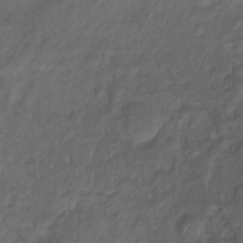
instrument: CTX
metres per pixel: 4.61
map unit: Ht
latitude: 1.4237
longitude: -34.9324
